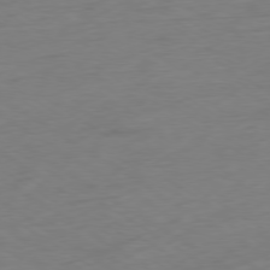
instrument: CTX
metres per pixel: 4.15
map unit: Ap
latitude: -78.5762
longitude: -58.1956
